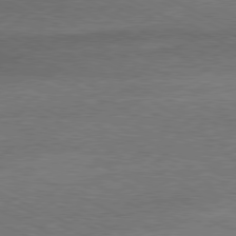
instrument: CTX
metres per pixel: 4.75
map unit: Ap
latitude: -81.0109
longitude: -84.7813
